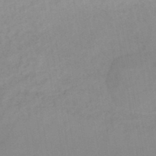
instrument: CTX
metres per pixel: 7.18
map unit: lHb
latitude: -44.9731
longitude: 67.1053
